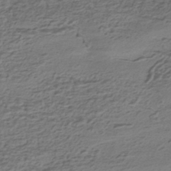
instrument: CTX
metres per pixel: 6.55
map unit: HNhu
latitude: -42.4440
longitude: 101.5210
